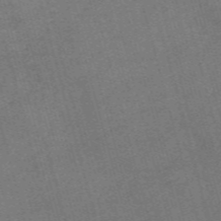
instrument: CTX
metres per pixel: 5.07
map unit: Nve
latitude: -59.2942
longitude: 64.9353
